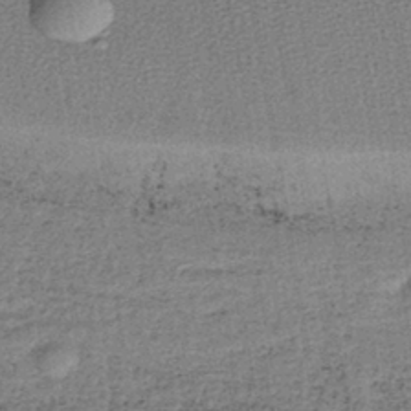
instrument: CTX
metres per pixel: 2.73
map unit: lHb
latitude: -41.0486
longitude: 63.0675
